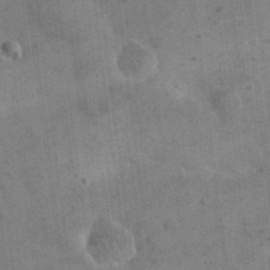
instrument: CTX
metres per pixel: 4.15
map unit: eHh
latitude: 24.2144
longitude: -65.3293
